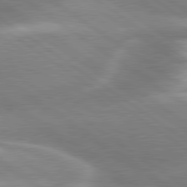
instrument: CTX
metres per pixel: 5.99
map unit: lApd
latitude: 80.2900
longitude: -119.9717
